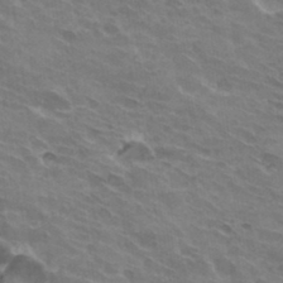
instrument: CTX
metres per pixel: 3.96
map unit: Hto
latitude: 32.7435
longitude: -42.8947
